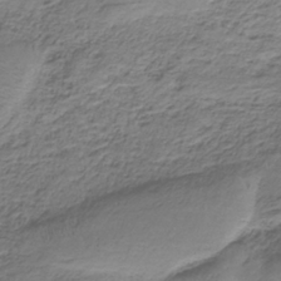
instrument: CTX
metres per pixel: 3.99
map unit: HNb
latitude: -34.3684
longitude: 58.1983
